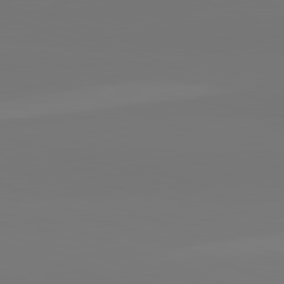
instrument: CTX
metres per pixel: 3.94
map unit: lApd
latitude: 82.5545
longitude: 154.9353
